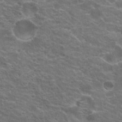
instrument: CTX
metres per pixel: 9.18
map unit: Hto
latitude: 20.3279
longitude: -36.4601
